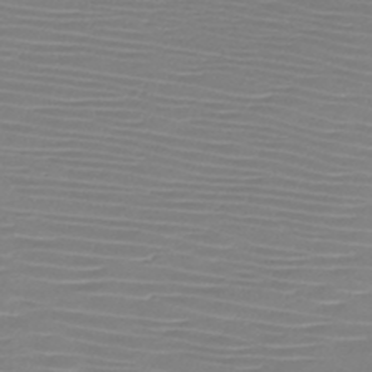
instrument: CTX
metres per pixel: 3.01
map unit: HNb
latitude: -46.1039
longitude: -42.1389
